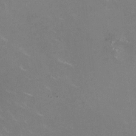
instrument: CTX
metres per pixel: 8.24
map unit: HNhu
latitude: -0.1417
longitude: -2.2900
